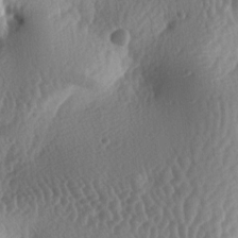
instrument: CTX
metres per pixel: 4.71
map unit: lAa
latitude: -6.2172
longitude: -128.5357
